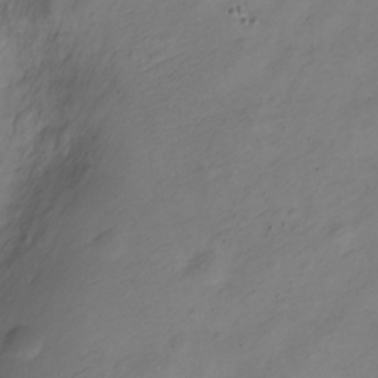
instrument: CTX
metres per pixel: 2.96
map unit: Nve
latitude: -23.6344
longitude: 106.0283
